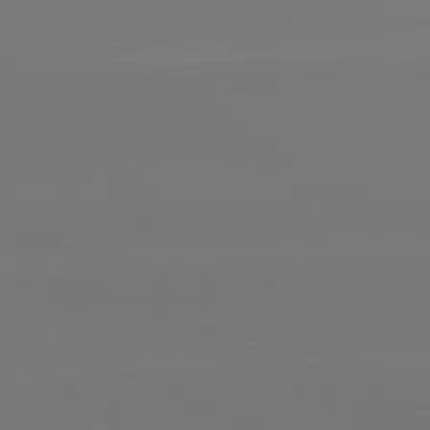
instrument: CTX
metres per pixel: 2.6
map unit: lApd
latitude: 81.2915
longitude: -150.2711
